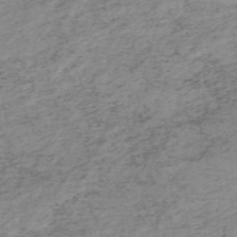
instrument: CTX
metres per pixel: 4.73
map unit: HNb
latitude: -52.1039
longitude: -52.5357
